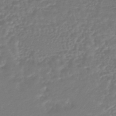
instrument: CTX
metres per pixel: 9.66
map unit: HNhu
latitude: -45.8989
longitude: 98.7463
